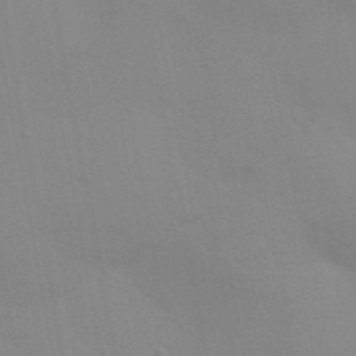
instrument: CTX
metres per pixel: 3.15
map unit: Aa
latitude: 33.0836
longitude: -145.2915
